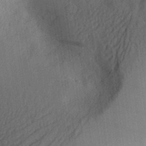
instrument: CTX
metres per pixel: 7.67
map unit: Aa
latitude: 29.7638
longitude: -145.2915
